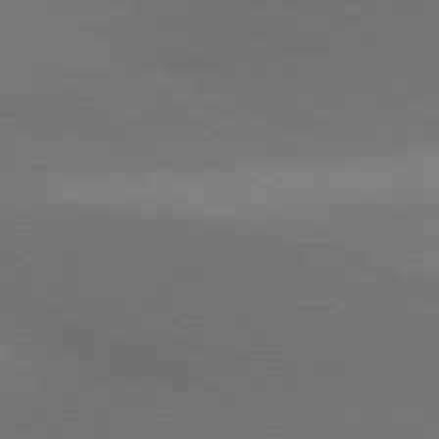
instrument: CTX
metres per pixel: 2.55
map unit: lApd
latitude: 80.8569
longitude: 138.2551
